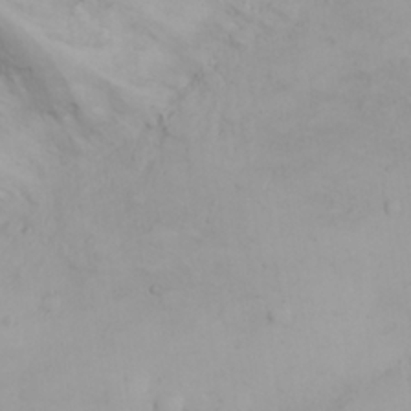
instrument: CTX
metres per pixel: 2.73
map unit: eHh
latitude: 25.3859
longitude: -64.3278
